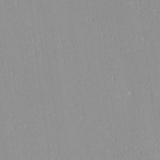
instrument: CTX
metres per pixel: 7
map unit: lHvf
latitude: -12.3117
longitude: -105.1026
